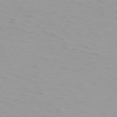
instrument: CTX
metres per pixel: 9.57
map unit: Hpe
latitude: 74.3278
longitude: -125.9150
